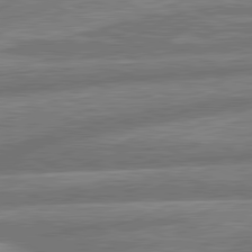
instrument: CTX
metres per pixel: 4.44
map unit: lApd
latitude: 81.0080
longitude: -166.7813
